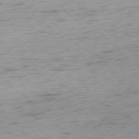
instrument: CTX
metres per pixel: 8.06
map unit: Ap
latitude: -77.2187
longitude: -79.1403
